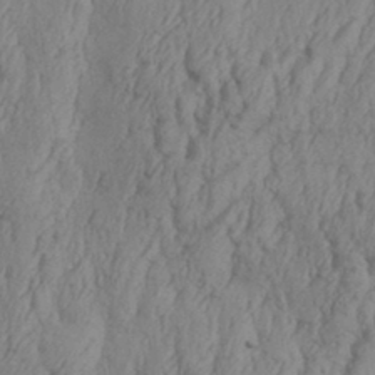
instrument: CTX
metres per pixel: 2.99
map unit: Aa
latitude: 32.3656
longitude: -135.9528
